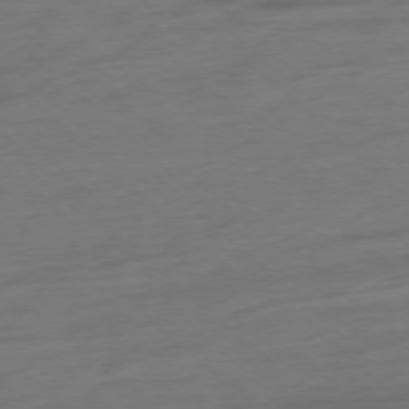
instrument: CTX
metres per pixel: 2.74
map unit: Ap
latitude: -77.5021
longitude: -77.6882
